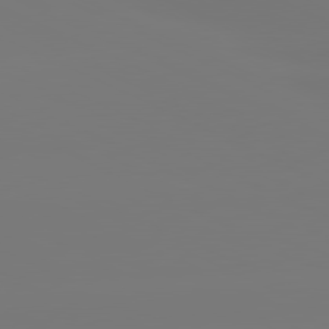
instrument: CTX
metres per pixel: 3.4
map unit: lApd
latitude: 80.8758
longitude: -149.5182
